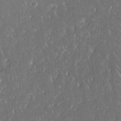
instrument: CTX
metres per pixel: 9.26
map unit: Aa
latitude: 12.8191
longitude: -126.4979
